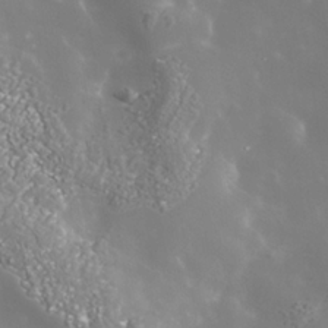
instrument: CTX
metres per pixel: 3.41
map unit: Nhe
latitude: -36.0661
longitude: -91.1214
